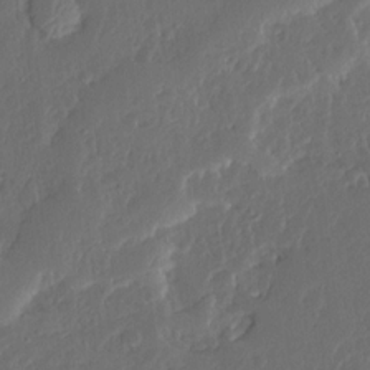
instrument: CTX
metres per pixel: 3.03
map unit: Ave
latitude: 14.3090
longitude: -137.8773
